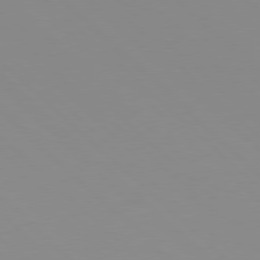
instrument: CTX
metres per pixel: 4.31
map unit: Hpe
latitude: 77.7638
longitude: -164.8947
